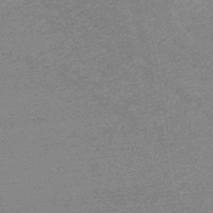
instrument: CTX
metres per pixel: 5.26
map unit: lHb
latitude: -48.1795
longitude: 82.7463
